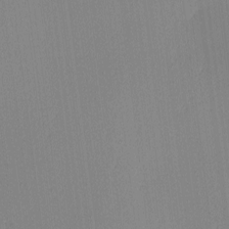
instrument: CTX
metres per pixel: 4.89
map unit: Ave
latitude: 3.3104
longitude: -114.4223
